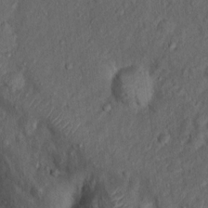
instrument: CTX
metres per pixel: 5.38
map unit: Nhu
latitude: 10.9325
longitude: -26.9892
